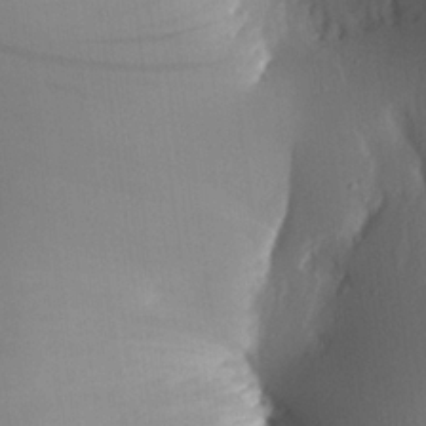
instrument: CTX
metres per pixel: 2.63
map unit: Aa
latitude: 25.8205
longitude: -133.4049
